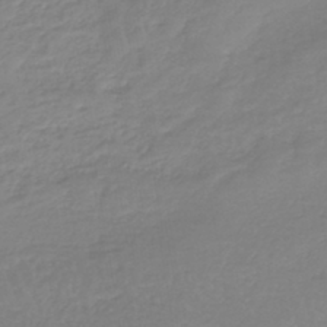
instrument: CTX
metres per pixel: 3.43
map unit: lHb
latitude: -41.0864
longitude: 68.3873
